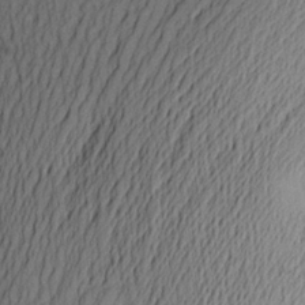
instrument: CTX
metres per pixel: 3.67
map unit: Aa
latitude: 25.6127
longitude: -146.1767
